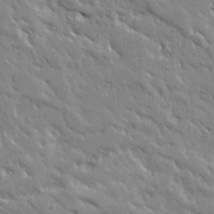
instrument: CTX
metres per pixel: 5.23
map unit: Ave
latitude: 19.8961
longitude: -136.0633
